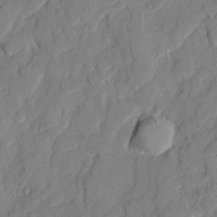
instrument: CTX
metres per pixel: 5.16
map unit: Ave
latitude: 21.4427
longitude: -129.5938
